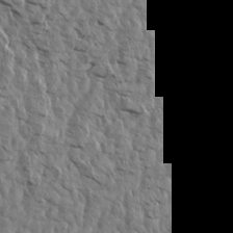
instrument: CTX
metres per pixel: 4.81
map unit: Aa
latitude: 14.2712
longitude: -141.4804
